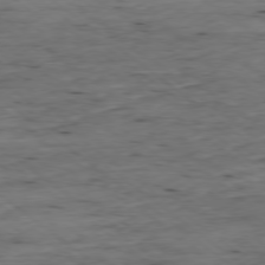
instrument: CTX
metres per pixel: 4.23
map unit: Ap
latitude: -78.5573
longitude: -90.3089
